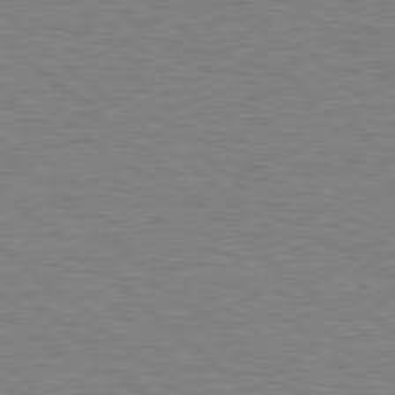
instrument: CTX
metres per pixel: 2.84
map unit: Hpe
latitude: 78.6869
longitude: -150.2333
